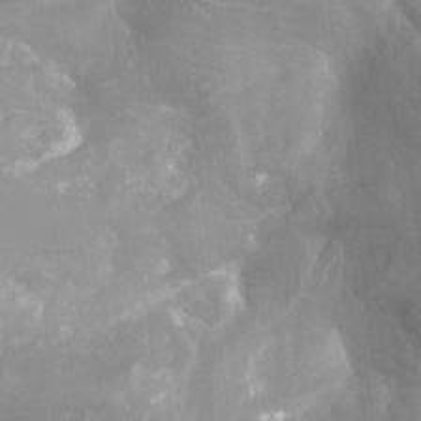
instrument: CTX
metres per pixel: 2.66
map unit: Nhu
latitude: -14.3496
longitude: -24.9702
